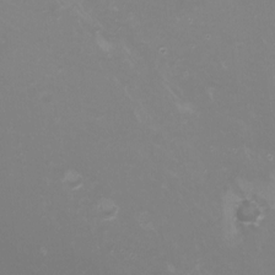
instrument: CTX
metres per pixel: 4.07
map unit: Nhu
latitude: -8.7085
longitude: -72.5357
